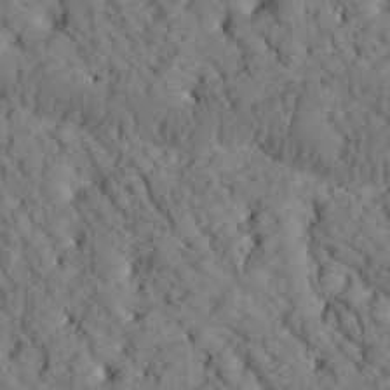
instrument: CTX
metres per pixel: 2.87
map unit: Htu
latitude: -2.2928
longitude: 173.8233
